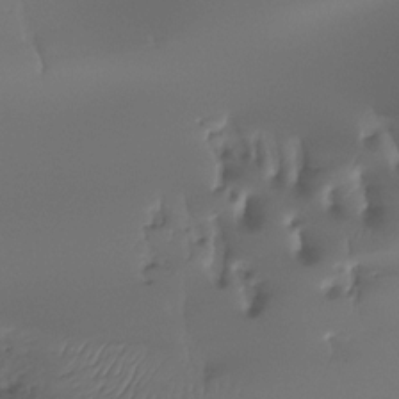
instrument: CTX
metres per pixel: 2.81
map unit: Htu
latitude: -14.1795
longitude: -44.9702
